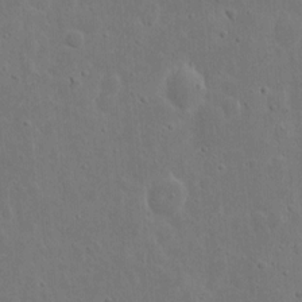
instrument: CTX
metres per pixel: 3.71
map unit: eHh
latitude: 9.8583
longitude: -72.7247
